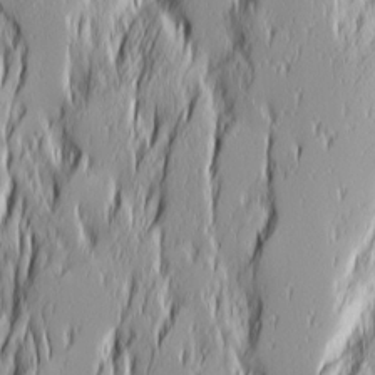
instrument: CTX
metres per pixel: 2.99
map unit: Ave
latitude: 14.2712
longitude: -132.1578
